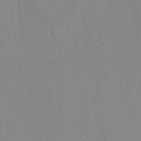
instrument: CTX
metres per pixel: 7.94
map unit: lAvf
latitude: 8.2145
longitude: 167.5588
